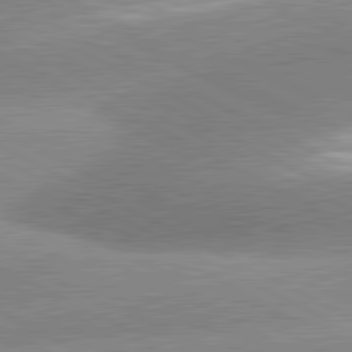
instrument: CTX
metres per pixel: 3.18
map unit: lApd
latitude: 81.4048
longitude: -163.6127
